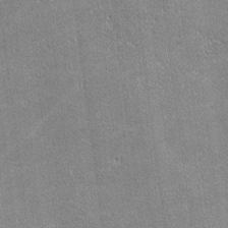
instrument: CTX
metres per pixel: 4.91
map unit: lHvf
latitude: -11.4832
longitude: -104.8947
